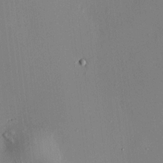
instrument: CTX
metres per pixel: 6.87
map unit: HNhu
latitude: 7.9339
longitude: 14.5952
